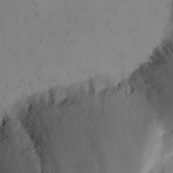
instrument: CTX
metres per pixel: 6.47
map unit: eHh
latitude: 23.2159
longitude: -66.4034
